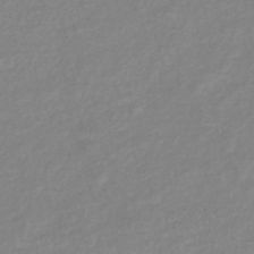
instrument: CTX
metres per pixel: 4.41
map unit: eHb
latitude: -40.0850
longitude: 81.5021
